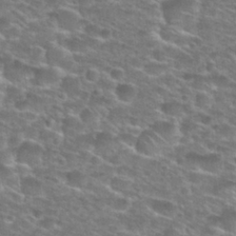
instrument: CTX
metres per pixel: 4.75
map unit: Hto
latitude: 28.2522
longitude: -48.9325
